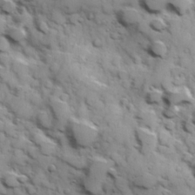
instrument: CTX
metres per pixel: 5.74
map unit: Hve
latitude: 24.3656
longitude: 147.1809
